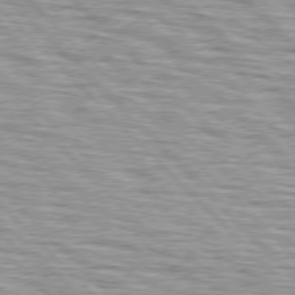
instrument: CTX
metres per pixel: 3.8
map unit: lApd
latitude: 76.7057
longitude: -58.3656
